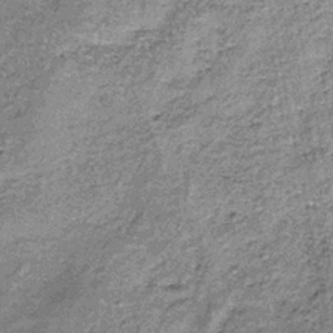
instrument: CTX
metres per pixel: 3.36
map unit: lHb
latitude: -38.4251
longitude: 64.9542
